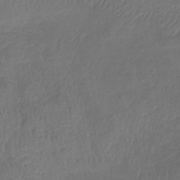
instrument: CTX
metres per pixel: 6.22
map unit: lHb
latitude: -38.9164
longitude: 73.7666
